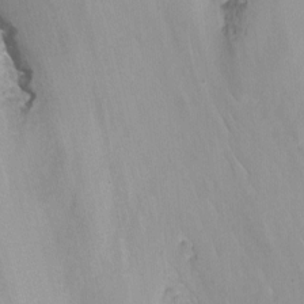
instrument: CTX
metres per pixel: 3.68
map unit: Nhu
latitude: -12.9164
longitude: -58.4979
